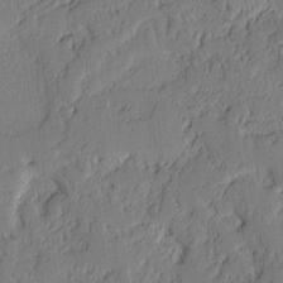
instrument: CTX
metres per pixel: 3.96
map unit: lAvf
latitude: -1.8801
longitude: -106.9136
